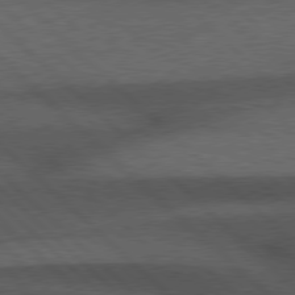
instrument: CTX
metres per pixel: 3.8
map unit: Hpe
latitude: 78.0822
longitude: -158.8380
